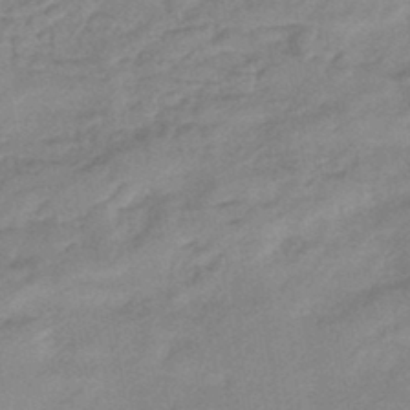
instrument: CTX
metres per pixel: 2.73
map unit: eHb
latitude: -44.5574
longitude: 85.0297
